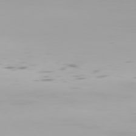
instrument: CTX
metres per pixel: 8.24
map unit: Hpe
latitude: 76.4979
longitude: -134.7057
